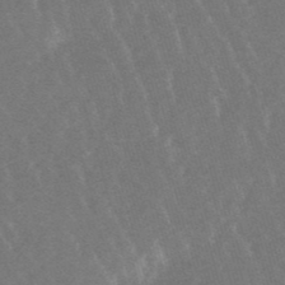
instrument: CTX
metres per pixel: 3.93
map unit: lHb
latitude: -48.5763
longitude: 72.5007
